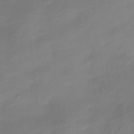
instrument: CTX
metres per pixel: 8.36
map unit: Htu
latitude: -13.9367
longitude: -45.3859
